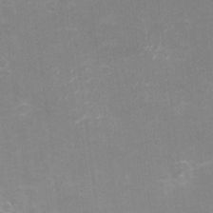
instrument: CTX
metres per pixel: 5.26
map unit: Nhu
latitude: -13.8800
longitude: -54.1578
